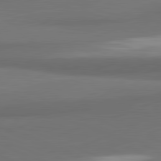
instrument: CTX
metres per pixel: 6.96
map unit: lApd
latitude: 81.7827
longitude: 170.3118
